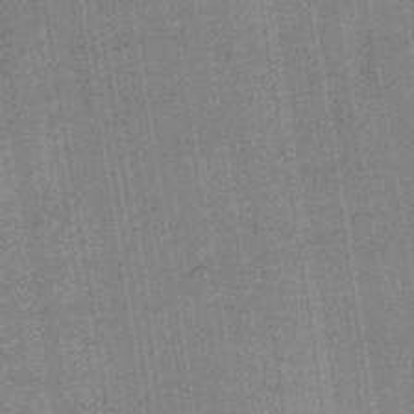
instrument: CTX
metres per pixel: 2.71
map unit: lHb
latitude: -39.8800
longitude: 69.4832
